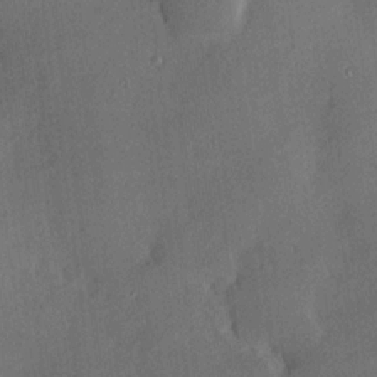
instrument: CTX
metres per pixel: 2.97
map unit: Hve
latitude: 18.3845
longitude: 150.4251
